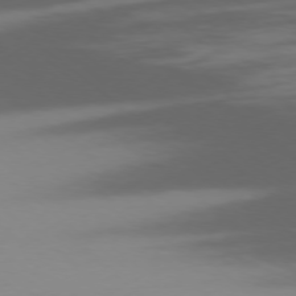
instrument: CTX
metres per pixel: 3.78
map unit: Ap
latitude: -78.1228
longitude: -66.8191
